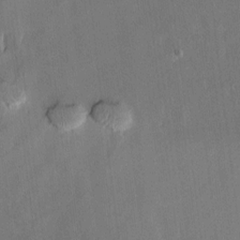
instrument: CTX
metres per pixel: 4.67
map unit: lAvf
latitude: 7.3482
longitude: 165.9178
